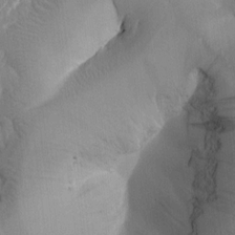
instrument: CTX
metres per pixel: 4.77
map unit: Htu
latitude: 0.0633
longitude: 172.5574
